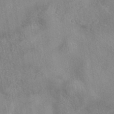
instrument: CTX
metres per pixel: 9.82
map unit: eAb
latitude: 40.2333
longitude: 108.7274
